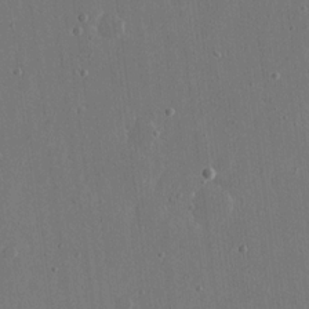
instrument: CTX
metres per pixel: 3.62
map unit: eHh
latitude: 15.9906
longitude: -71.1214
